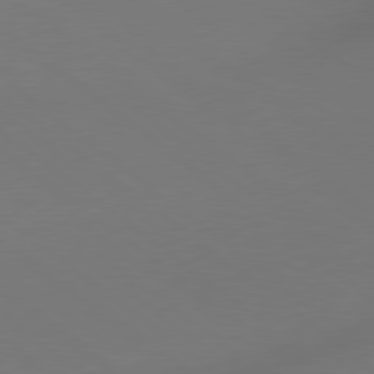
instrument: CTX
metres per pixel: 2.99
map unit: lApd
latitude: 78.9703
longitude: 175.1242
